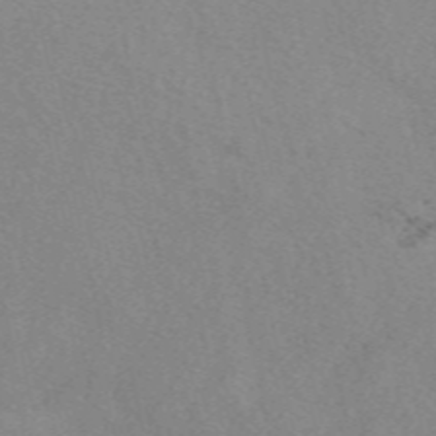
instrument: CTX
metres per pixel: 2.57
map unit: eAb
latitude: 49.9528
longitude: 108.0094
